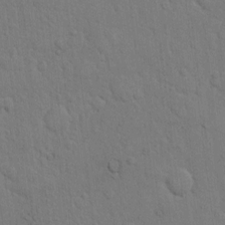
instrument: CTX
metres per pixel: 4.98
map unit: Hto
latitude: 9.6694
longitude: -61.1970
